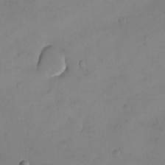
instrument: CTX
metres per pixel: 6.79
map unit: eHh
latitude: -9.7855
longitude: -66.0633
